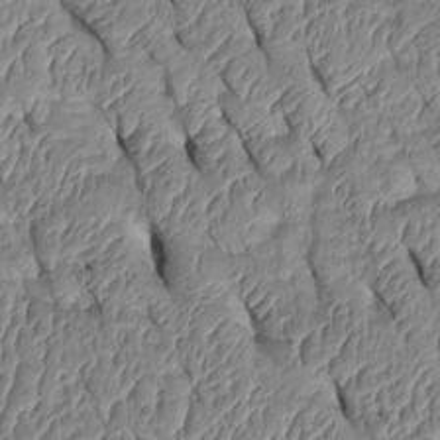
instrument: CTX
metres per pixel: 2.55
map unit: Htu
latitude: 1.4804
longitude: 148.8219
